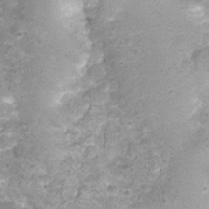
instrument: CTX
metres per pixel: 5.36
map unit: Nhu
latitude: 1.7071
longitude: -15.7828
